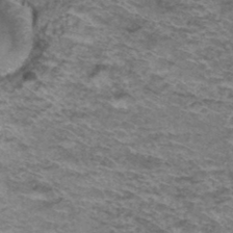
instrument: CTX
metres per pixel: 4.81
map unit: Hto
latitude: 37.1026
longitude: -42.8191
